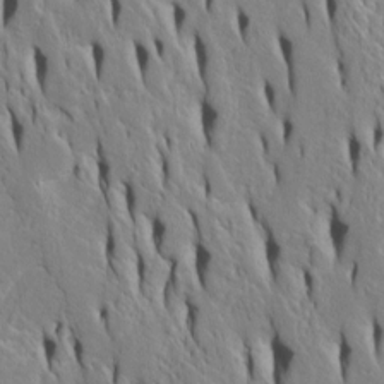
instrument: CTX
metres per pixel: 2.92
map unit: Htu
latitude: -4.8219
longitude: 152.1605
